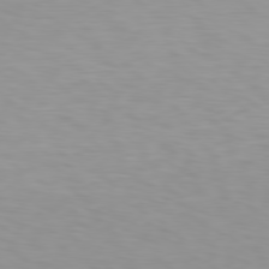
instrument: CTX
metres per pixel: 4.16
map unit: Hpe
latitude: 78.1767
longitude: -136.8380
